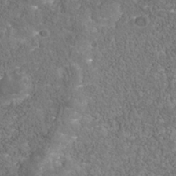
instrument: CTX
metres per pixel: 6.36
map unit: Nhu
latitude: -39.7856
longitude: -83.9339
